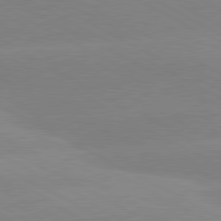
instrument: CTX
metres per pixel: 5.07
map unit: lApd
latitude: 80.4412
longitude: -154.1578
